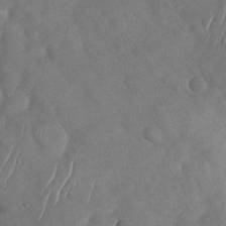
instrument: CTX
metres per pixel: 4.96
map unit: Nhu
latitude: -30.1417
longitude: -60.3656
